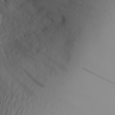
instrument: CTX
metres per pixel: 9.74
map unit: Aa
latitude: 27.1781
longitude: -147.0081
